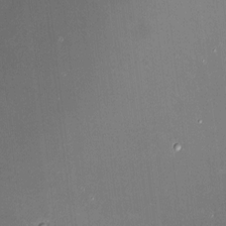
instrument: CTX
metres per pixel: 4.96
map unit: HNhu
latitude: 6.9514
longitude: 8.5007
